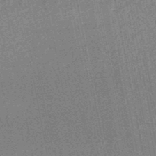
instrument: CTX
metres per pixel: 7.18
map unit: HNhu
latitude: -48.3496
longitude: 99.3321
